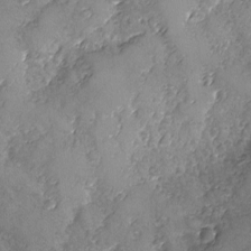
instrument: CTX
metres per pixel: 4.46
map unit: Ave
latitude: -8.0850
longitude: -118.1011
